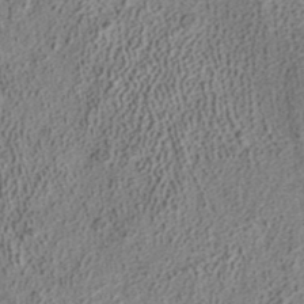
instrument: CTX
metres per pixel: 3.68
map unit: ANa
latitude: 37.5938
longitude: 15.9745
